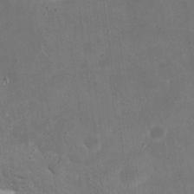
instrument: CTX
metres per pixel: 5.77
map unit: eHh
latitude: 20.6869
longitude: -66.7246
